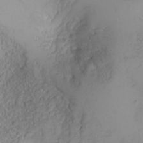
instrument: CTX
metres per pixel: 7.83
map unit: Nhu
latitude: -4.8408
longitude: -81.1025
